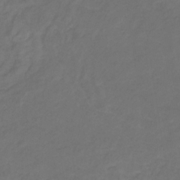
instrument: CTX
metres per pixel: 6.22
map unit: lHb
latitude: -30.9919
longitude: 65.4455
